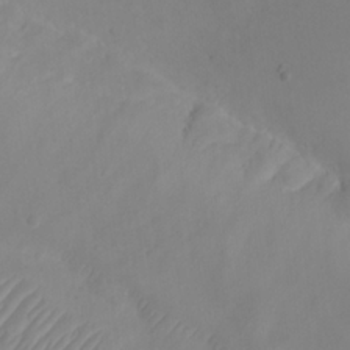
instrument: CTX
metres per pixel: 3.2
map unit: eHh
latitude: 23.4993
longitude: -66.3656
